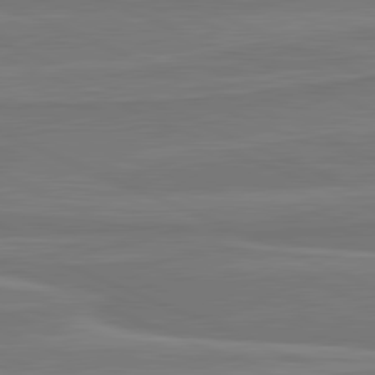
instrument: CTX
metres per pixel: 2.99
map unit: lApd
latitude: 81.7072
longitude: 169.1431
